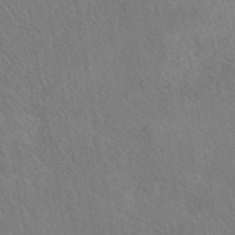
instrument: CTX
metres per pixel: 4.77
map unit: eAb
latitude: 42.5168
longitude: 110.8597
